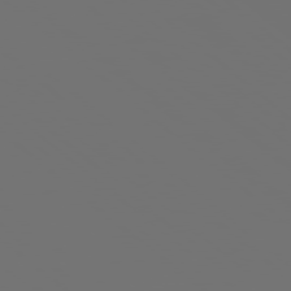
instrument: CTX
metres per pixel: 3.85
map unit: Hpe
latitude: 78.3279
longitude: 174.3873
